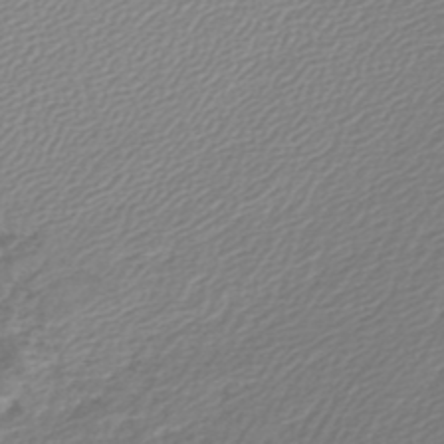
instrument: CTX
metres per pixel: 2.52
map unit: lHb
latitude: -45.5966
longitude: 71.2754
